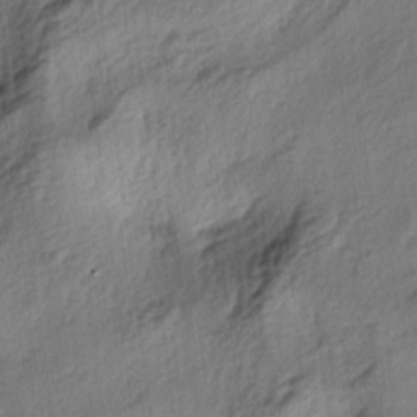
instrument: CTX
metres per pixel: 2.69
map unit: lAa
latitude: -4.3495
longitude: -124.2523
